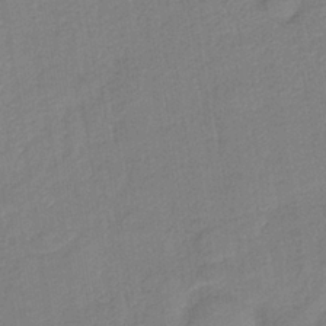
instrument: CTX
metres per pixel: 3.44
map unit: HNb
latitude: -34.3495
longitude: 63.5966
